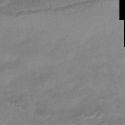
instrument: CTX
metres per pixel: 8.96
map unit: HNhu
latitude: -45.1998
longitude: 94.2739
